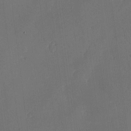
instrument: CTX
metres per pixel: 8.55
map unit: eHh
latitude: -7.7666
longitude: -69.3670
